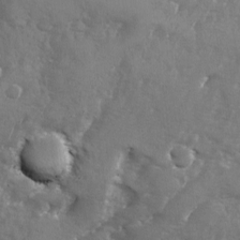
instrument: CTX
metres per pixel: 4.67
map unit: Ave
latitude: -7.7288
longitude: -117.4049
